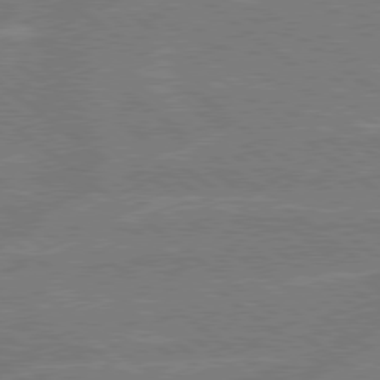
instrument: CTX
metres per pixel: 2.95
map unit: Hpe
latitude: 78.7058
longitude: -129.6127
